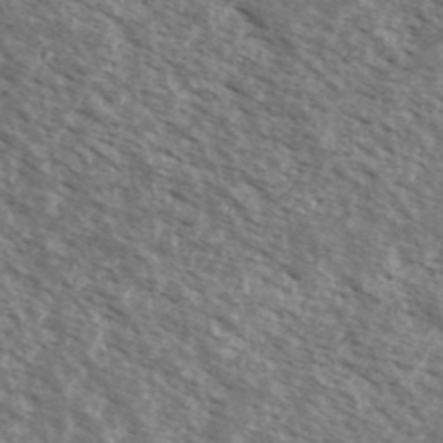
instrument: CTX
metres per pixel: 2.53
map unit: Ave
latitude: 38.6301
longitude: -111.0648
